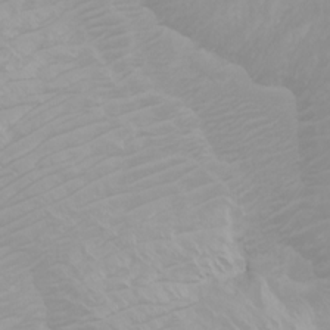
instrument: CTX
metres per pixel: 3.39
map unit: Htu
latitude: -4.2172
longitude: -73.1593
